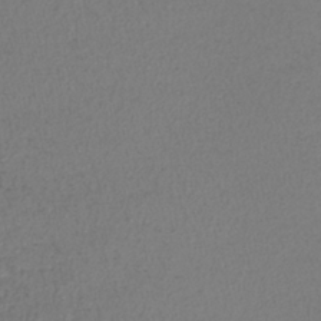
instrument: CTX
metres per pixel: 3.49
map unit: lHb
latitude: -39.1998
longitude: 73.3320
